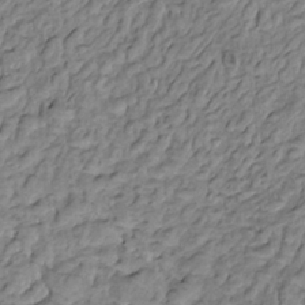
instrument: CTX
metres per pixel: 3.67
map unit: HNhu
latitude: 3.1025
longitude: 8.9164
